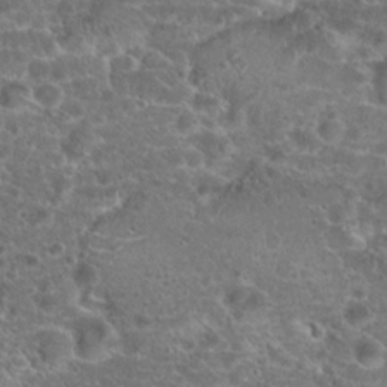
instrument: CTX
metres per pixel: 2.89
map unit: Hto
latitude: 19.0647
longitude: -41.2536
